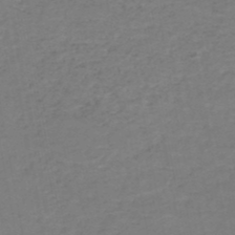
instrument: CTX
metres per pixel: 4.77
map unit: HNb
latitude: -50.2739
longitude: -53.7261
